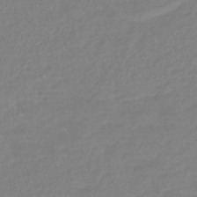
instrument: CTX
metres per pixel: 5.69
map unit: lHb
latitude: -42.2928
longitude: 75.4077
